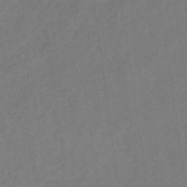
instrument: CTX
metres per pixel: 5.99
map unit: lHb
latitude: -34.2173
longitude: 66.6707
